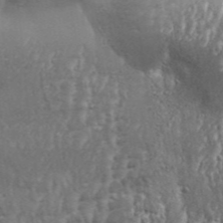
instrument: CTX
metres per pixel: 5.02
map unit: Aa
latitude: 33.6127
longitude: -135.7827
